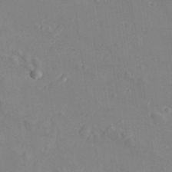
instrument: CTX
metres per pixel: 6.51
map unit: Aa
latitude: 33.5182
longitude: -134.0822
